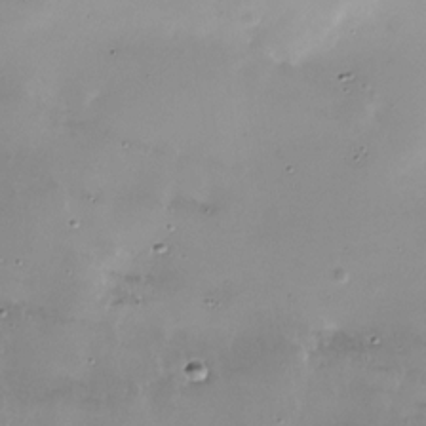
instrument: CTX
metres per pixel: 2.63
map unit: Nhu
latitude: -27.4643
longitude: -60.2522
